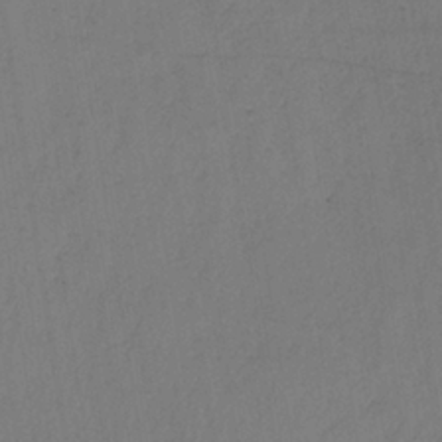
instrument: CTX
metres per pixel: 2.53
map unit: lHb
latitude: -34.8975
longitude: 63.9178
